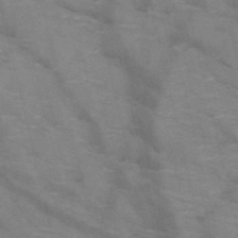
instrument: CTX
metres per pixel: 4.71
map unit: HNb
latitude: -47.5210
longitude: -48.1011
